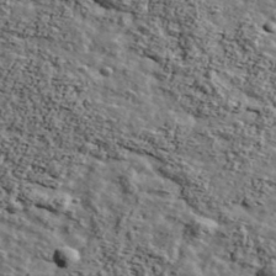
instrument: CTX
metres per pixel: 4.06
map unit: Ave
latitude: 42.8002
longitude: -110.4034
